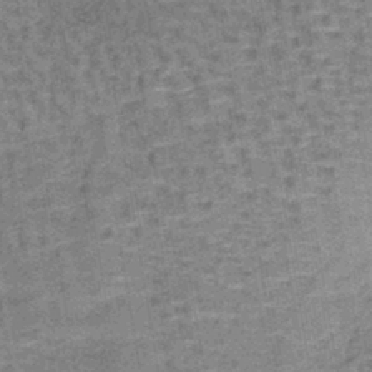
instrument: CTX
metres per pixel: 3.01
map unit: lHb
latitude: -40.9353
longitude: 57.6911
